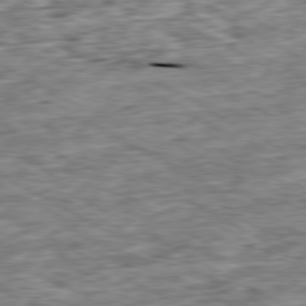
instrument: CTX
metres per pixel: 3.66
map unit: Ap
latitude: -80.5574
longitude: -89.4994
